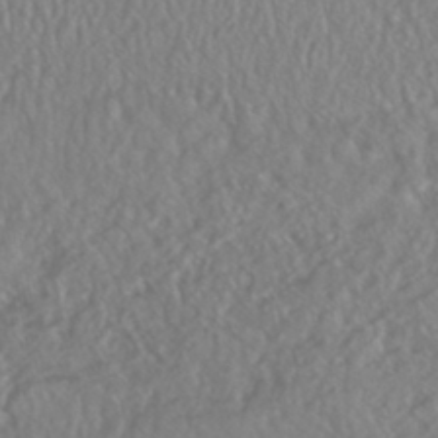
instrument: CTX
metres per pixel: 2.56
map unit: HNhu
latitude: -46.7274
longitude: 104.1983
